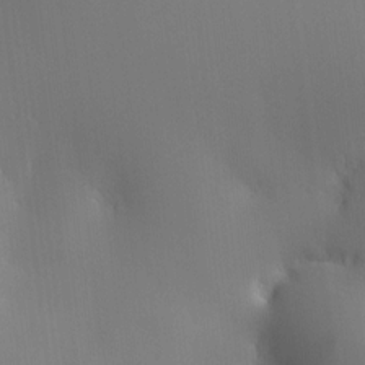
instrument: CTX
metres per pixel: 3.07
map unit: HNhu
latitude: 9.6694
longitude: 15.8423
